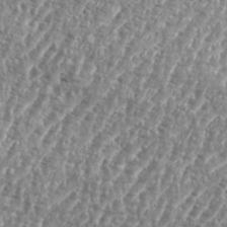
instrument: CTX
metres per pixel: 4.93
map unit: eHh
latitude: 35.4804
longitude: -134.8947
